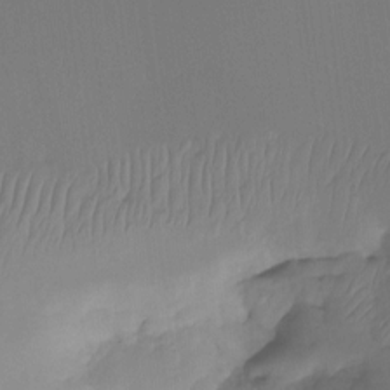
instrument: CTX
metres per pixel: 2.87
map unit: Ht
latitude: -14.7464
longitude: -48.9325
